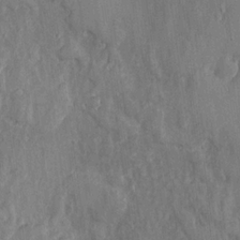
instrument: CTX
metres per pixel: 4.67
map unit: lHvf
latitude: 18.4412
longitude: -116.6680
